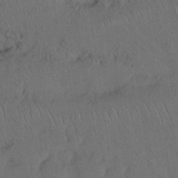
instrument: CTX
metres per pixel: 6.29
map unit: Nhu
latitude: 26.1389
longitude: -71.4426
